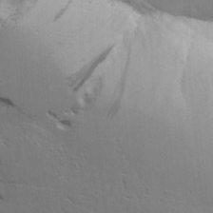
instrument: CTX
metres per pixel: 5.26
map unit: Aa
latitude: 19.4237
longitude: -126.3467
